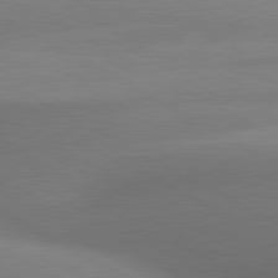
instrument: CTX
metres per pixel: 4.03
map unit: lApd
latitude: 80.8380
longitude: 129.7856
